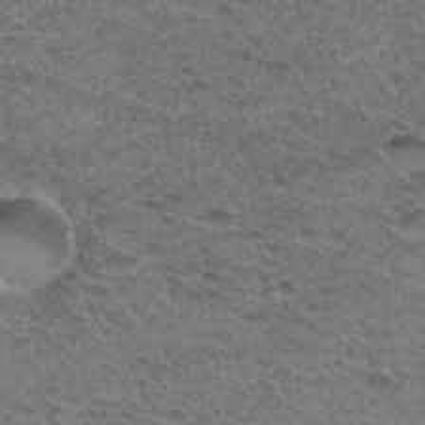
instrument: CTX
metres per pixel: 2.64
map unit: Hto
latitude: 32.7813
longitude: -47.9528
